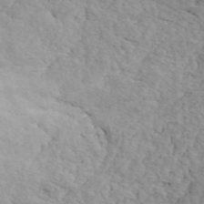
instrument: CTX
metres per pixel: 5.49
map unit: ANa
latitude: 42.1767
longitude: 52.8974
